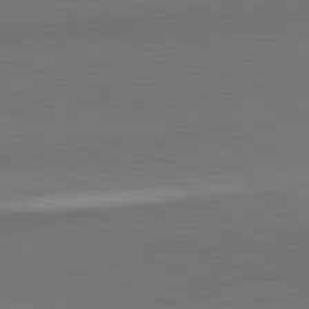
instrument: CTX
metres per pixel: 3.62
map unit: lApd
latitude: 82.3278
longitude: 148.9164
